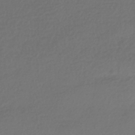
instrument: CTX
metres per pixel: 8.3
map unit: HNhu
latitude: -42.6140
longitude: 96.7652
